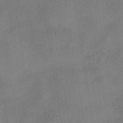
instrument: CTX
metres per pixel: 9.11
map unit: eHh
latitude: -41.4076
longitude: 119.4832
